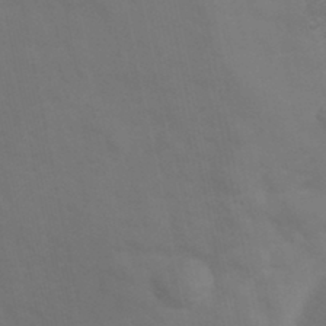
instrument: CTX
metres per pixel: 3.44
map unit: Hve
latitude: 33.4615
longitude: 150.8597
